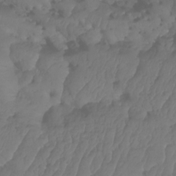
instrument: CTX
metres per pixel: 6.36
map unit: HNhu
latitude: -24.8786
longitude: 50.2928
